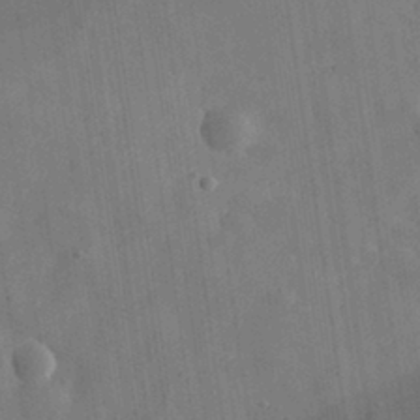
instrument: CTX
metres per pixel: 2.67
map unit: eHh
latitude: 32.1767
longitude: -78.1767
